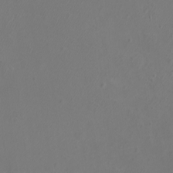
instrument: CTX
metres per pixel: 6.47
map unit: eHh
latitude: -7.3320
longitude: -75.4804
